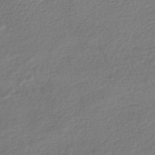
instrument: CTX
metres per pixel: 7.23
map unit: HNhu
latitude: -42.6707
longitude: 98.9730
